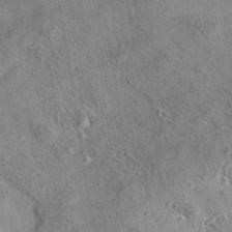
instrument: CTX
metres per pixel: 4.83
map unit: eAb
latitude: 35.1214
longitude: 110.1605
